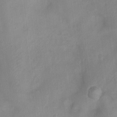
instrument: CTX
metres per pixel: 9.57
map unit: Nhu
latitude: 4.3845
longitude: -16.8002
